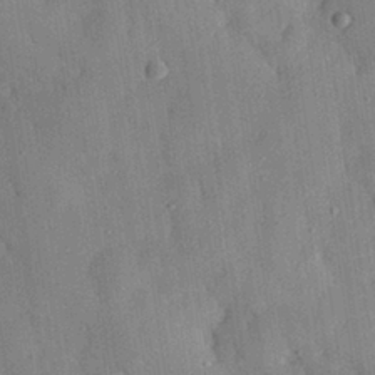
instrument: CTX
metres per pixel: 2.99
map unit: eHh
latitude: 30.1578
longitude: -76.1955
